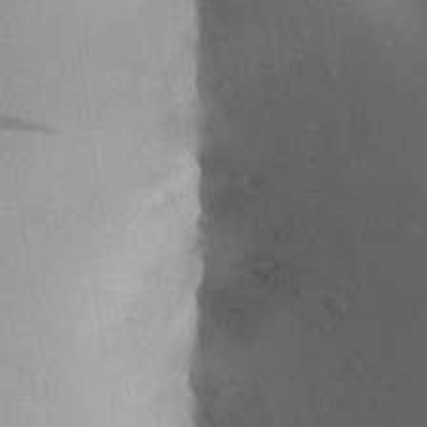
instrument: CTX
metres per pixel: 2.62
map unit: Aa
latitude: 27.8017
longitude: -147.9528
